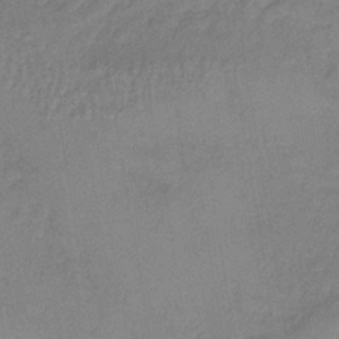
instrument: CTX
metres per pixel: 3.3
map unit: HNb
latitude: -36.2550
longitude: 57.8422
